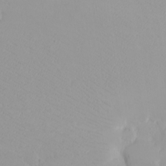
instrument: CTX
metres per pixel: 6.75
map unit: eHh
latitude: -8.0661
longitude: -70.1200
